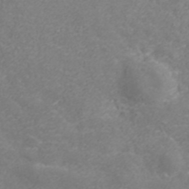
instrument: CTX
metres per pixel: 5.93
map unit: ANa
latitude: 42.0822
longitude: 28.9164
